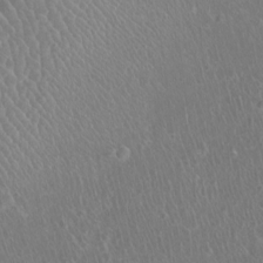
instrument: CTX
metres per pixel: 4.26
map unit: HNhu
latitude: 1.5749
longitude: 6.9730
